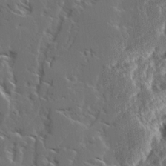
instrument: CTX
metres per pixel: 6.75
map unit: Ave
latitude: 14.9136
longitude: -137.6316
